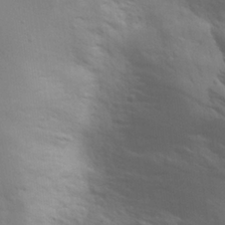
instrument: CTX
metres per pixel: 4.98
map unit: Aa
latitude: 25.6693
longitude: -129.8772
